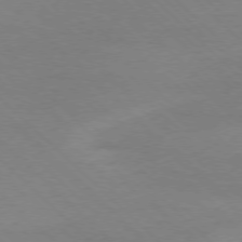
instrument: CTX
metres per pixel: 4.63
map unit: Ap
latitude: -77.7478
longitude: -86.7813
